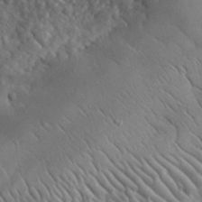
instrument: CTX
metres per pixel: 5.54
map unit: lHvf
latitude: 34.8191
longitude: -86.7246
